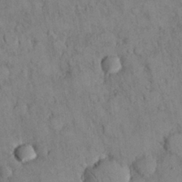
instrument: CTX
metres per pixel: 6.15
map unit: Nhu
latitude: 28.4979
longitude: -72.4601
